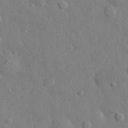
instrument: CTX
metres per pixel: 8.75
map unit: eHh
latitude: 27.7261
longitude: -78.7247
